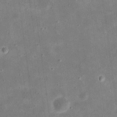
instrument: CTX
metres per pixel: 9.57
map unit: eHh
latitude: 21.1214
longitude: -66.4979
